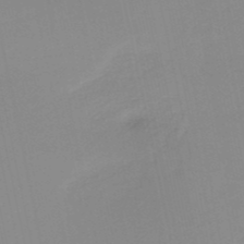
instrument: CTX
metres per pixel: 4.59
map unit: HNb
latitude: -50.8975
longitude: -50.6301
